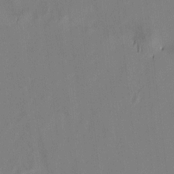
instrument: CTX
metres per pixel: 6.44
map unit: lAvf
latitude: 7.3104
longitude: 166.0850
